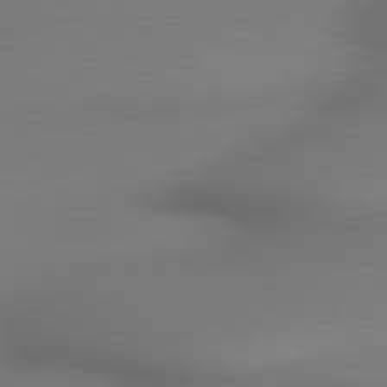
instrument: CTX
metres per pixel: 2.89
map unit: lApd
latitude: 79.4427
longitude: -172.5356
